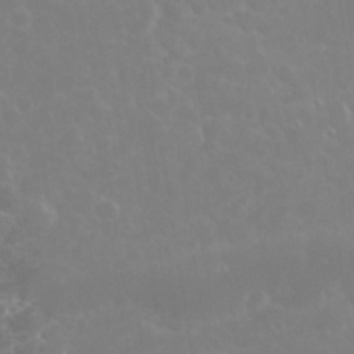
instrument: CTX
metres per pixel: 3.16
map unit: eHh
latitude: 32.4034
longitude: -60.7624
